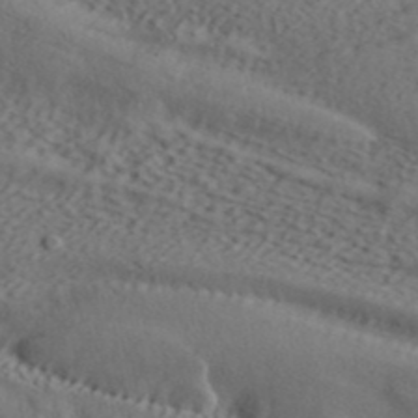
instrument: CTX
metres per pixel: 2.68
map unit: ANa
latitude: 42.2523
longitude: 55.2187
